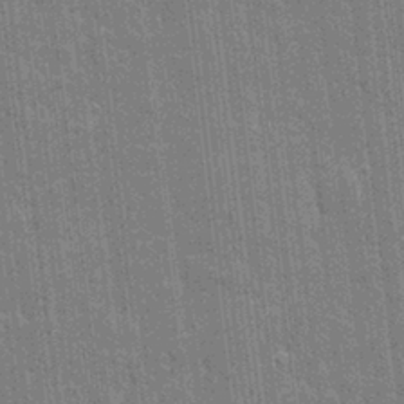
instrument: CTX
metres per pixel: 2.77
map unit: eHh
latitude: 6.6113
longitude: -74.4034
